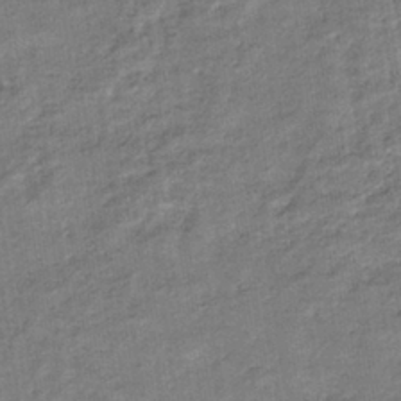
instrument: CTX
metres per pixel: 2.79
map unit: eHb
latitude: -36.5573
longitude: 77.2187
